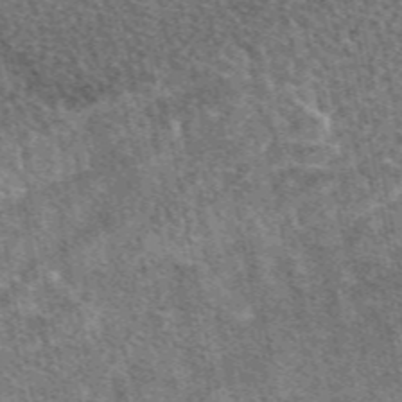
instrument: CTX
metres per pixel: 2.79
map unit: eAb
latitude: 49.0647
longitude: 117.1620
